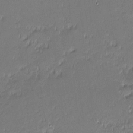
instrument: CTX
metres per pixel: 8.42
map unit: eHh
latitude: -3.1053
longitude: -83.2537
